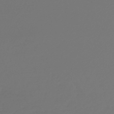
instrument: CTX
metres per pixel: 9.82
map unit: lHb
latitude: -47.4832
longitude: 59.7666
